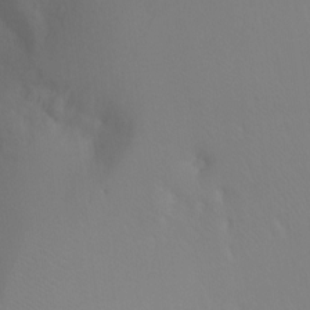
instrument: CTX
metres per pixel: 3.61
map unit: Ht
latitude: -6.9730
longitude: -32.4601
